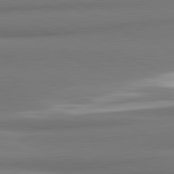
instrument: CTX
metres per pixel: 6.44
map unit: lApd
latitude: 81.8394
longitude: 176.8408
